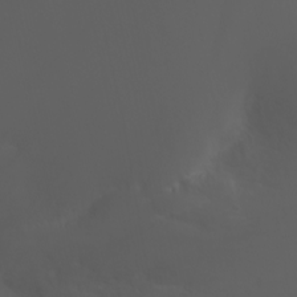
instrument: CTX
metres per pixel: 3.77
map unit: Nhu
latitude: -7.9745
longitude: -83.2914
